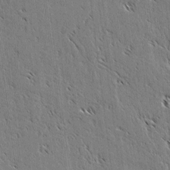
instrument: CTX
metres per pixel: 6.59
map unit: lAvf
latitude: 2.7813
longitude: -105.6505
